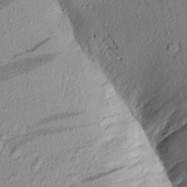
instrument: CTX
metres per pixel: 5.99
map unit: Aa
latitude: 17.3293
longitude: -146.7247
